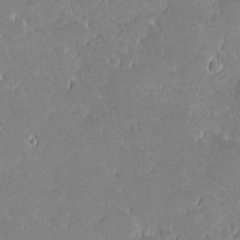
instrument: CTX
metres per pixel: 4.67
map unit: eHh
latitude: -1.4077
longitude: -85.6694
